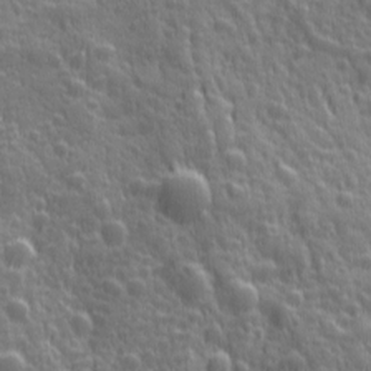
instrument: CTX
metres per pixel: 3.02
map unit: Ave
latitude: 12.5168
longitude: -104.0822
